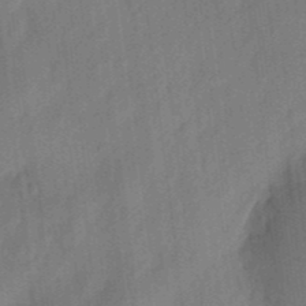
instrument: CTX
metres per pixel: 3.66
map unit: eHh
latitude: 4.1011
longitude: -73.4427
